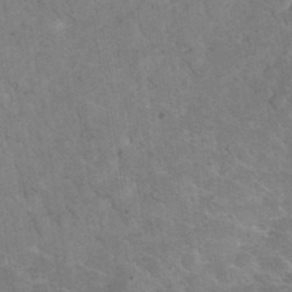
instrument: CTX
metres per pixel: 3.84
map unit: eHh
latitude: 36.4601
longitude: -67.7071
